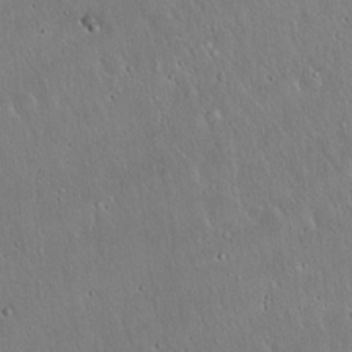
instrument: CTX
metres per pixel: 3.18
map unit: Hto
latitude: 17.0836
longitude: -57.2536
